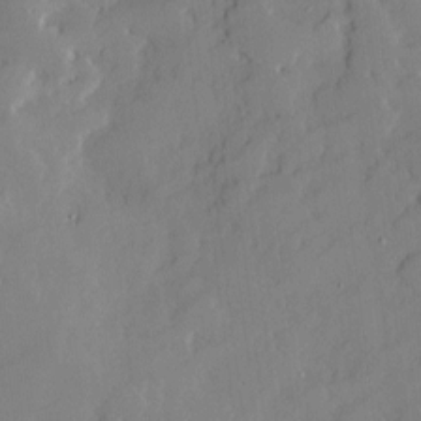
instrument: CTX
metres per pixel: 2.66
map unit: Htu
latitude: -8.1417
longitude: 176.0283
